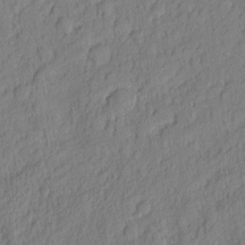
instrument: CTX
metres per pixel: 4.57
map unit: eHh
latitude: 6.5924
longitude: -76.2144
